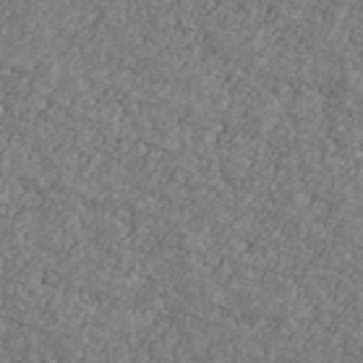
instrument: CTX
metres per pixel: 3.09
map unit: Ave
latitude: 41.3859
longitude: -111.0081
